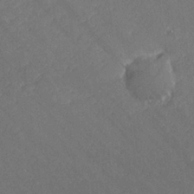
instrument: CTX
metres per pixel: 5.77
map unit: lHvf
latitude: 26.3278
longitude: 140.7841
